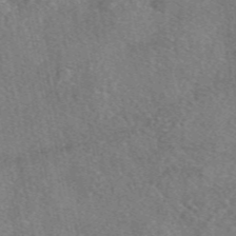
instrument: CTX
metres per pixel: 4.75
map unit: eAb
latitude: 48.3467
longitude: 110.0661
